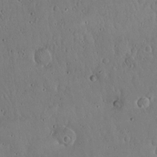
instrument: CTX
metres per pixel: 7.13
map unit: Hto
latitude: 17.7828
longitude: -59.5749
